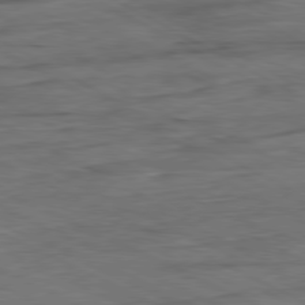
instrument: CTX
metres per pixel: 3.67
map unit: Ap
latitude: -80.9920
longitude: -83.9339
